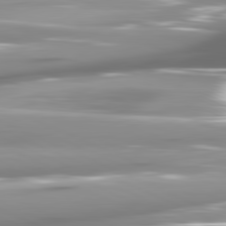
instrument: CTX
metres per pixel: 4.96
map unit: lApd
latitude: 81.6883
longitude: -146.1956
